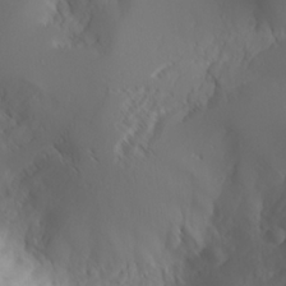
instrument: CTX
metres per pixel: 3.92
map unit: Aa
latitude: 24.8757
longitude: -127.2348
